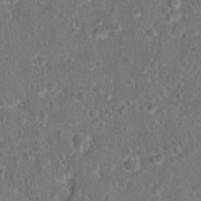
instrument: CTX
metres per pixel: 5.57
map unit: Hto
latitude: 17.1781
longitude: -41.4237
